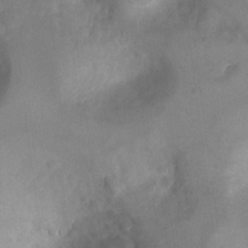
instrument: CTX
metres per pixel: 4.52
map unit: Ht
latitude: 5.0458
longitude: -30.2523
